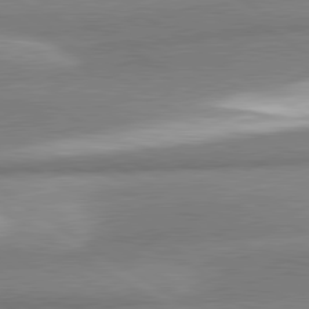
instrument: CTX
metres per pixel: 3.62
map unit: lApd
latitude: 80.7624
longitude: -178.0255
